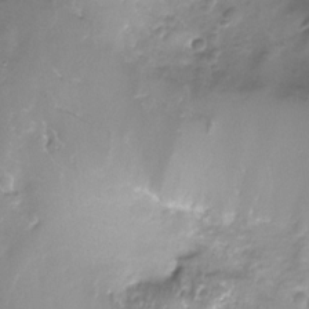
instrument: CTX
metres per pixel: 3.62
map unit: Nhe
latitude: -32.1606
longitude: -93.3670
